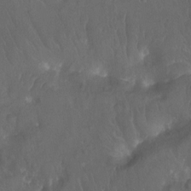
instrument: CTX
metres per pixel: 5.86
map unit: Ht
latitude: -11.9745
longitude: -43.3860
